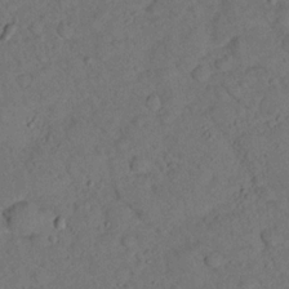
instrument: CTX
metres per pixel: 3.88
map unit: lHvf
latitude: 14.2901
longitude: 178.3306
